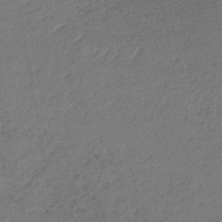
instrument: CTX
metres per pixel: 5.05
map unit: lHb
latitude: -36.9919
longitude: 71.2943
